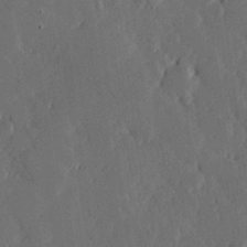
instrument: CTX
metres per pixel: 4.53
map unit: Hve
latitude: 26.2523
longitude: 145.0109
